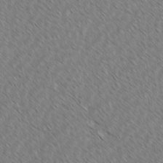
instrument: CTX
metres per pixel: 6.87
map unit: lAvf
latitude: -2.4062
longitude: -114.1199
